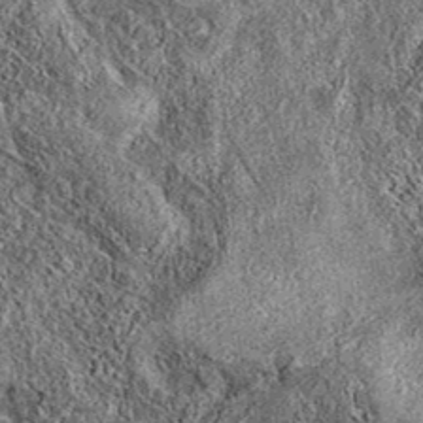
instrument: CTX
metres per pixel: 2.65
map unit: eAb
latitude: 37.1025
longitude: 111.8422
